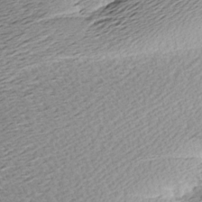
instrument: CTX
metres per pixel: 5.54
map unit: Aa
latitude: 8.1767
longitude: -141.5371
